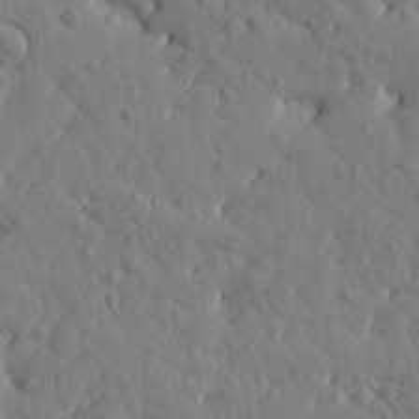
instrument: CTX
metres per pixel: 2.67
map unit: Htu
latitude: 1.1970
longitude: 179.2754
